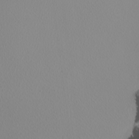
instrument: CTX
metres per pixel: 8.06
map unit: Nhu
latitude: -4.1228
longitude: -85.0270
